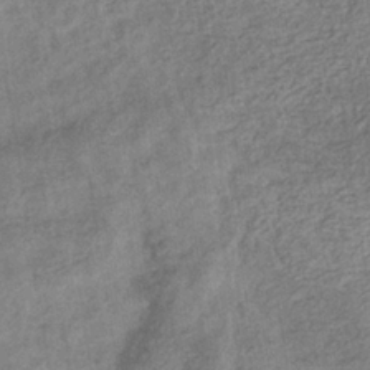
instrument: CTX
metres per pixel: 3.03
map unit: eHb
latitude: -34.4251
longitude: 77.9178
